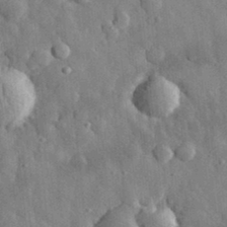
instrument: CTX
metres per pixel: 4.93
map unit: eHh
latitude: 32.9703
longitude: -80.4412
